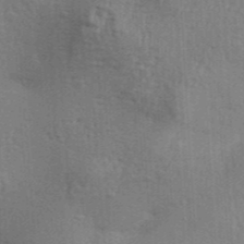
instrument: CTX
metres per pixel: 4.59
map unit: Aa
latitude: 31.2159
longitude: -135.1781
